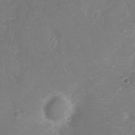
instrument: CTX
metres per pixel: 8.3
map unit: Ht
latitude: -7.8800
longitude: -18.5545
